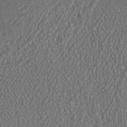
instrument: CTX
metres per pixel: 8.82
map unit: HNhu
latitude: 1.1781
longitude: 0.0094
